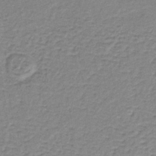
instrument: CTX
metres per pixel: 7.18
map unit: lHb
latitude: -36.7463
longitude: 59.7099
